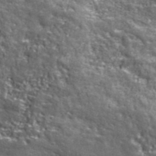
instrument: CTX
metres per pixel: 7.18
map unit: ANa
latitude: 43.0459
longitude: -87.1781
